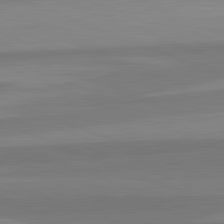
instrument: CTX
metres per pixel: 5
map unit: lApd
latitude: 82.7813
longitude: 156.5385
